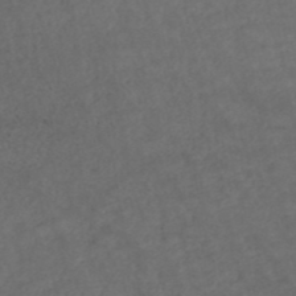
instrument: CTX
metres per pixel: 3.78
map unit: ANa
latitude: 42.9892
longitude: 28.3117
